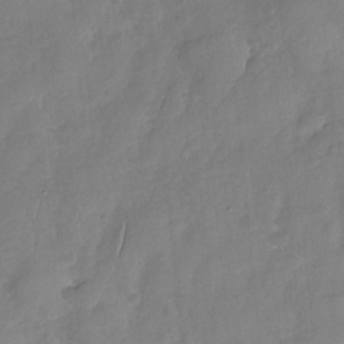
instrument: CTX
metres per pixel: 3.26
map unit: Nhu
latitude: -31.5021
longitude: -61.2537
